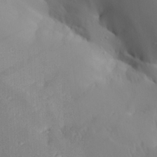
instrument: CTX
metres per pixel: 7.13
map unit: Aa
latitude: 29.8583
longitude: -132.8002
